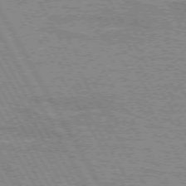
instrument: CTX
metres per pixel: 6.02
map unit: lApd
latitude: 72.5546
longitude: -55.3670
